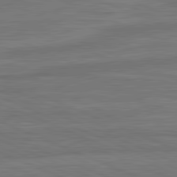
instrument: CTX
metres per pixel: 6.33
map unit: lApd
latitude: 81.9339
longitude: -170.7246
